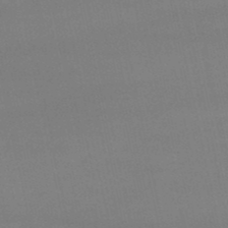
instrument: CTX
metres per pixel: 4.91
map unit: lHb
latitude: -49.2754
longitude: 68.2361
